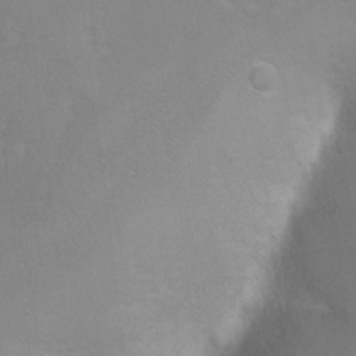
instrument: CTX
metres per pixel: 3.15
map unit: Ht
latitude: 1.5560
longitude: -35.6882
